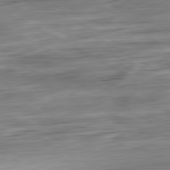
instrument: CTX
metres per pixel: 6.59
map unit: Ap
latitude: -80.9731
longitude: -67.8961
